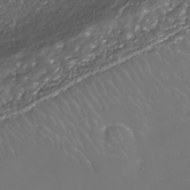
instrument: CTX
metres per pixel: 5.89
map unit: Nhe
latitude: -35.7100
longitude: -88.1578
